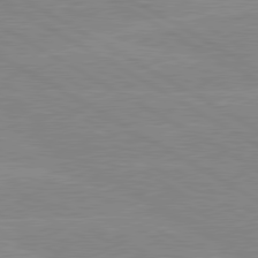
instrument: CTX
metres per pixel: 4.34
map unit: lApd
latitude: 80.1011
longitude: -126.7435
